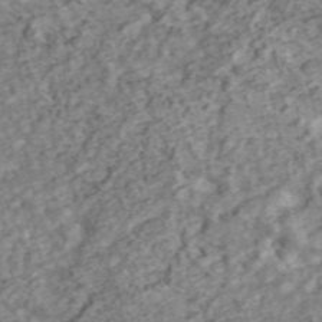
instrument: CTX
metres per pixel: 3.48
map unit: ANa
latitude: 46.5546
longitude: 24.9164
